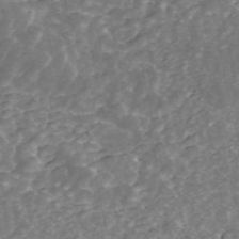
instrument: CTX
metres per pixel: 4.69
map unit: ANa
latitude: 45.1970
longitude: 29.6533
